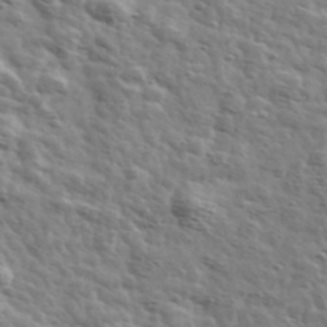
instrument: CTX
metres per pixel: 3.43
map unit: Ave
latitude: 41.5371
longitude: -108.1388
